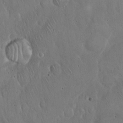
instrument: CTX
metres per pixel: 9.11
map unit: Hto
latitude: 17.2348
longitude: -59.6316
